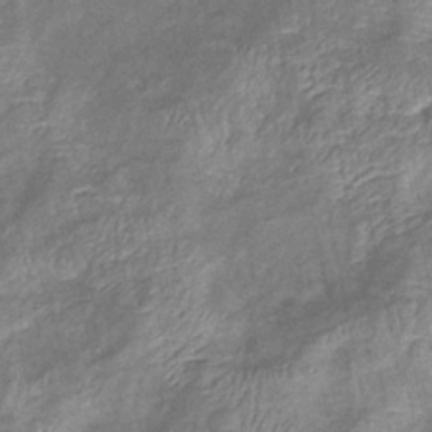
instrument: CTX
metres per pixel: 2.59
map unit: eHb
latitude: -38.9542
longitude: 76.2739
